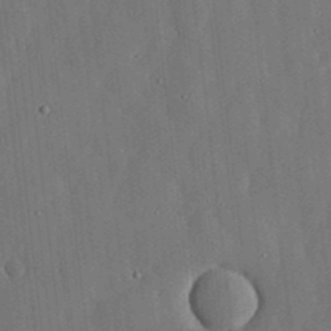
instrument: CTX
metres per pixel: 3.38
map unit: lHvf
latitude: 18.6112
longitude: -112.9325
